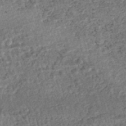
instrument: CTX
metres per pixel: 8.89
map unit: HNhu
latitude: -47.7288
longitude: 99.6155
